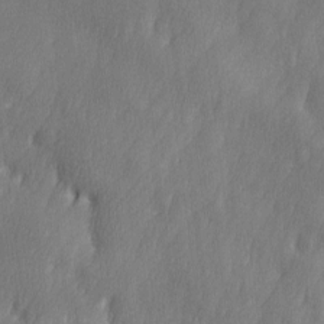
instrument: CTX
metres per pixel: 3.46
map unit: Ave
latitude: 10.1578
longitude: -105.8017
